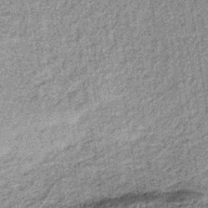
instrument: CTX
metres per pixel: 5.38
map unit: lHb
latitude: -37.3320
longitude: 64.2362
